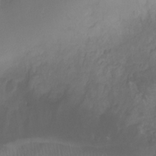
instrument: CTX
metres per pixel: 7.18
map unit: Ht
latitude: -1.4455
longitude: -19.6316
